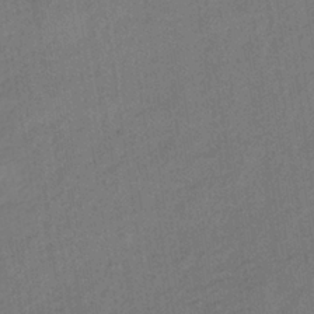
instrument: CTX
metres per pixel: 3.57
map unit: lHb
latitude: -37.6910
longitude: 71.0487
